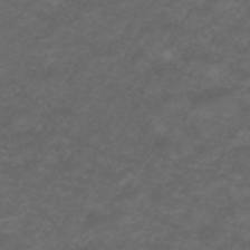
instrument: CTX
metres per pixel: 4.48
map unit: ANa
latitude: 39.1781
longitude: 23.9367
